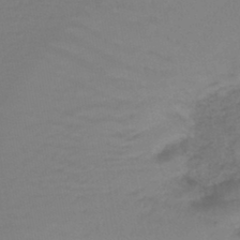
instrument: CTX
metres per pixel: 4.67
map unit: lHb
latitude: -42.6518
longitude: 64.1417
